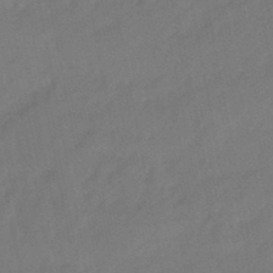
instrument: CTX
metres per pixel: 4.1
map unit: eHb
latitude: -47.1998
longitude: 80.7274
